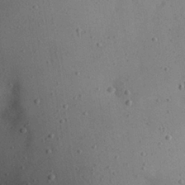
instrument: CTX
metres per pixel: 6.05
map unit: Hve
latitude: 26.4034
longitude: -92.1766
